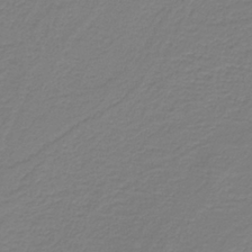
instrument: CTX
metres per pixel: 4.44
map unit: HNb
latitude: -37.9178
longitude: 54.5196
